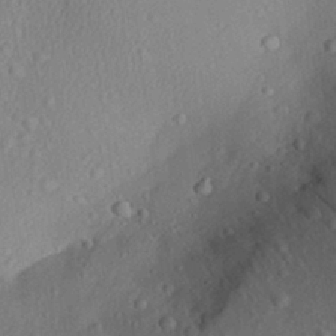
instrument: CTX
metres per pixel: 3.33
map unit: Aa
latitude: 28.6868
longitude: -135.8583
